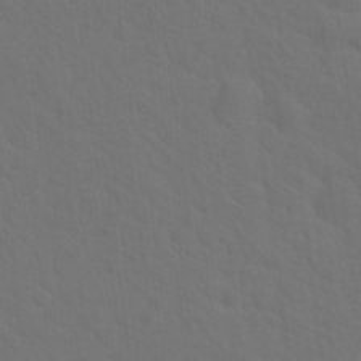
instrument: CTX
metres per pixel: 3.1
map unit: Hto
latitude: 19.4615
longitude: -39.7450
